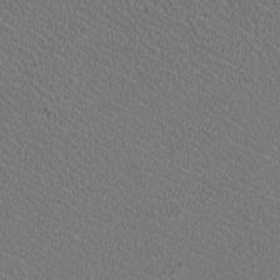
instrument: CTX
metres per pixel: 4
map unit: HNhu
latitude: -2.4251
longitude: -1.9339
